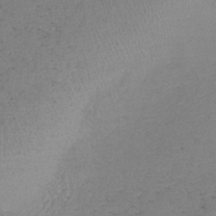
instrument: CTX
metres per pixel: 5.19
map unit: lHb
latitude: -38.8786
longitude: 73.3320
